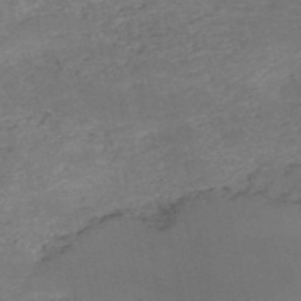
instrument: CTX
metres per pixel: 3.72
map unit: HNb
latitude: -52.4629
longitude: -38.3089
